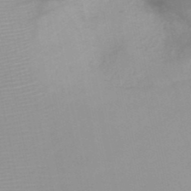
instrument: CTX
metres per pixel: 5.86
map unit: HNb
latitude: -48.3307
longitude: -43.8772
